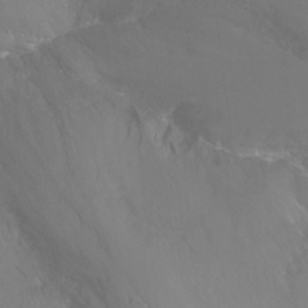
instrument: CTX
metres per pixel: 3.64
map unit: Ht
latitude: -14.7275
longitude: -43.1025
